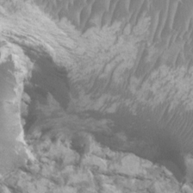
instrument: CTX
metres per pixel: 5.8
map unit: HNhu
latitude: 1.7638
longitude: 6.7652
